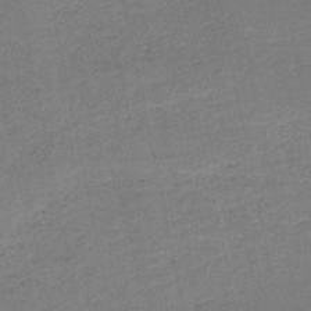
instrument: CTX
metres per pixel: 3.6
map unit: HNb
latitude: -50.3873
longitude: -48.8758
